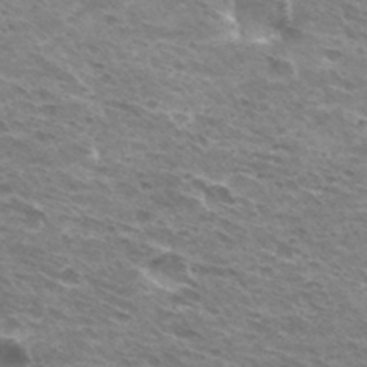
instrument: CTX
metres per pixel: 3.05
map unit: Hto
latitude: 31.8962
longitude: -42.2712
